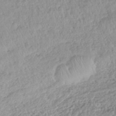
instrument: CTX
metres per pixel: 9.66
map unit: lHb
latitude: -44.4818
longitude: 68.8408
